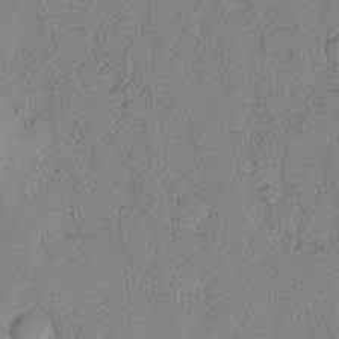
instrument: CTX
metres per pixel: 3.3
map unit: Hto
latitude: 8.6869
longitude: -58.3656
